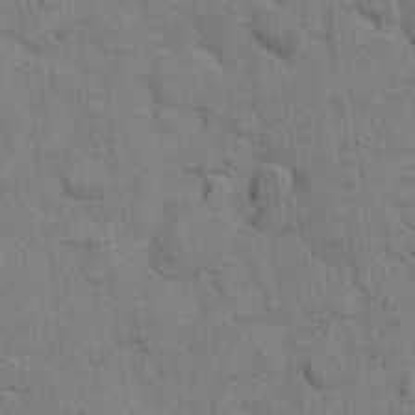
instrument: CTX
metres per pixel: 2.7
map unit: eHh
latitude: 10.4223
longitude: -65.0836
